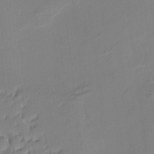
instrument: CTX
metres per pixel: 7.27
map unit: eHh
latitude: -2.8785
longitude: -81.9717
